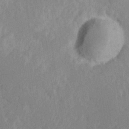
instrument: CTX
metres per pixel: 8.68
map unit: Hve
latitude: 25.1403
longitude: 145.1998
